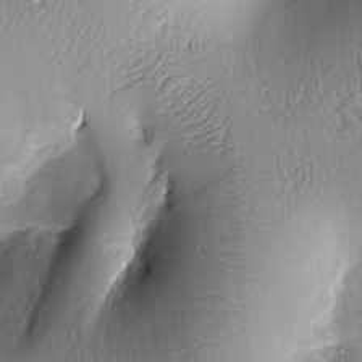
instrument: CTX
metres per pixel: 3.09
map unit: Htu
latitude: 0.2900
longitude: 173.2565
